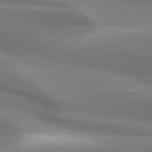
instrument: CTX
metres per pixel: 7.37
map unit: lApd
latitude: 73.4427
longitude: -50.5167
